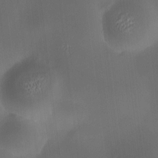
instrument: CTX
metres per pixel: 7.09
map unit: HNhu
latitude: 9.9717
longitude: 9.8611
